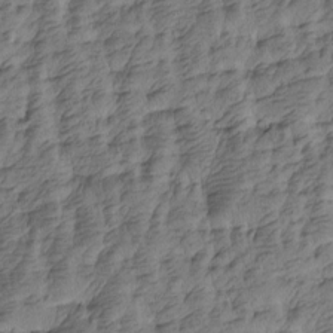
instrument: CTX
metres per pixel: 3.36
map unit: Htu
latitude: -4.6329
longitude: -176.9513
